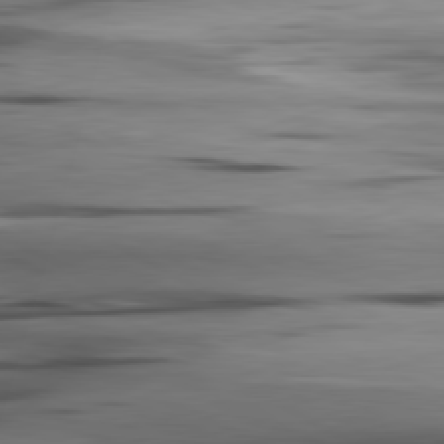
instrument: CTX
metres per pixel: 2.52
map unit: lApd
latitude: 80.6868
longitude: -121.9528
